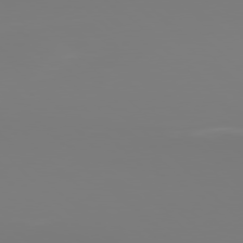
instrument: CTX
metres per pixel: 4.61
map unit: Hpe
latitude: 77.5371
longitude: -134.1766
